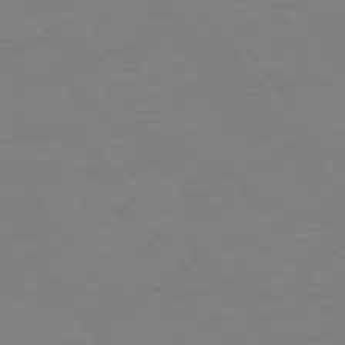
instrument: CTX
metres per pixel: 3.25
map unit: Ap
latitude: -75.0109
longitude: -83.8772
